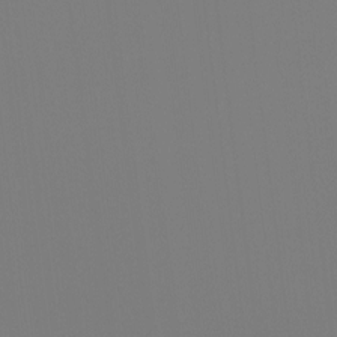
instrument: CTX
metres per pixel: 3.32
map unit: Htu
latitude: -12.9164
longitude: -70.1011
